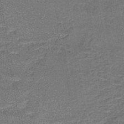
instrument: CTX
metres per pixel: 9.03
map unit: HNb
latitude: -48.2173
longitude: -38.8569
